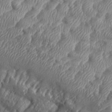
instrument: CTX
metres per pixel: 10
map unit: eHh
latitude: 36.2901
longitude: -137.2537
